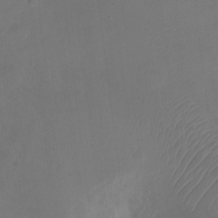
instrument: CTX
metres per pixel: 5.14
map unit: Nhu
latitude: -12.2362
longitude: -41.6693
